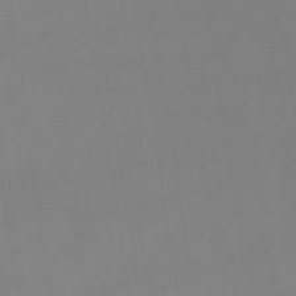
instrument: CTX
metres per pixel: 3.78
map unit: lHb
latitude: -48.1795
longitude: 67.5588
